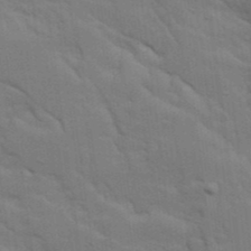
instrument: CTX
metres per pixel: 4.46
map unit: Ave
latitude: 15.7639
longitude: -129.3859
